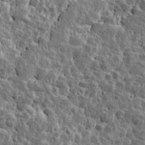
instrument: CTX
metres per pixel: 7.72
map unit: Ave
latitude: 17.2159
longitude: -134.9702
